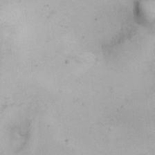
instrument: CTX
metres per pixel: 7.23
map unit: HNhu
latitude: 7.5560
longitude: -0.4412
